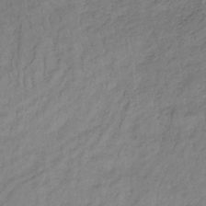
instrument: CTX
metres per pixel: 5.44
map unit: lHb
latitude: -33.3132
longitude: 65.4266
